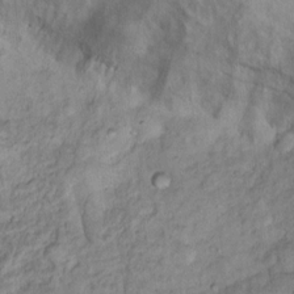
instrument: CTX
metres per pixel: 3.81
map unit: Nhu
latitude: 11.7639
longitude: -27.4804
